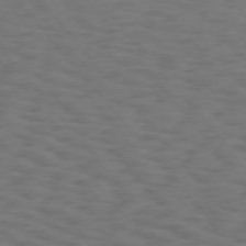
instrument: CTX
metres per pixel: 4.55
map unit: Hpe
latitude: 75.8205
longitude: -134.4034
